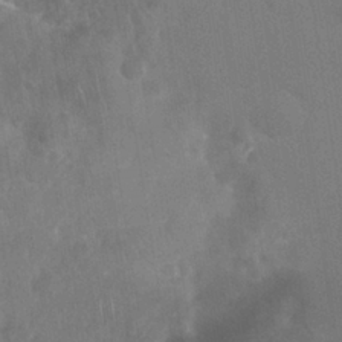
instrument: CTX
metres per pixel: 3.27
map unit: Nhu
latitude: 28.4034
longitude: -64.7057
